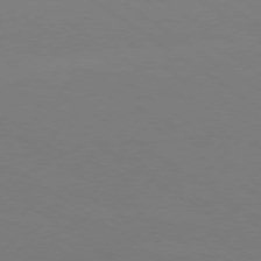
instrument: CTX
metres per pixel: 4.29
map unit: Ap
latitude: -79.7477
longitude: -66.2900
